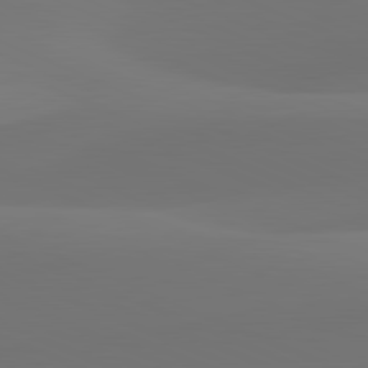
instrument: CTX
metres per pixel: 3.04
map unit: lApd
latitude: 81.9150
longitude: 128.0661
